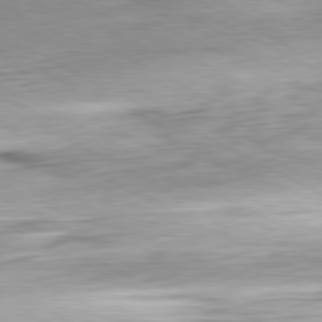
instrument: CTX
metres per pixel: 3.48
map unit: Ap
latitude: -81.5966
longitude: -67.6693
